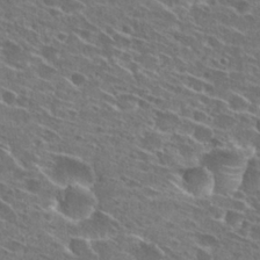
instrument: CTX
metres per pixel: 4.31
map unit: Hto
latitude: 26.4790
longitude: -46.1200
